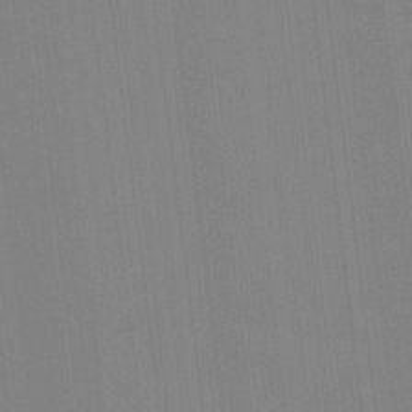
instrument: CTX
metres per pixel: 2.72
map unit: HNhu
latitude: -1.7289
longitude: -6.7624
